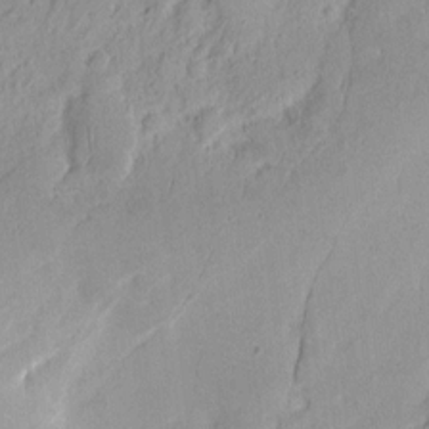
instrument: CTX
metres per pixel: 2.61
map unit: Nhu
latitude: 13.0459
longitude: -73.4049
